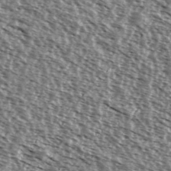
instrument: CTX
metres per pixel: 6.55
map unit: Ave
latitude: 37.8206
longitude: -111.9717
